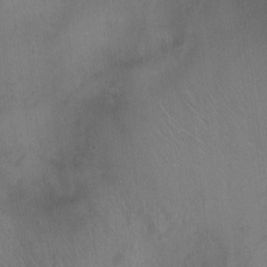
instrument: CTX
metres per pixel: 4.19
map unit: Ht
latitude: -4.6140
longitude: -16.6868
